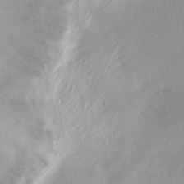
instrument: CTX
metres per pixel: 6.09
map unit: Hto
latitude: -13.4832
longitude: -41.1781
